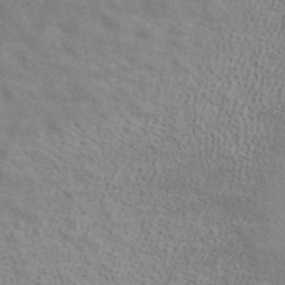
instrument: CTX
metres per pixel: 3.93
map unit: ANa
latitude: 42.6680
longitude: 17.2943
